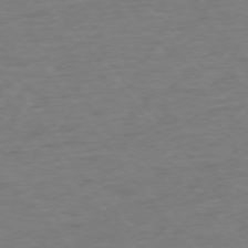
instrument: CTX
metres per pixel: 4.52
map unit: Ap
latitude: -75.5399
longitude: -89.2159
